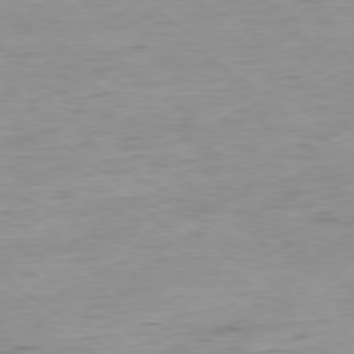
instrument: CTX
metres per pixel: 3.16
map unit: Hpe
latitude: -79.0297
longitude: 9.7289
